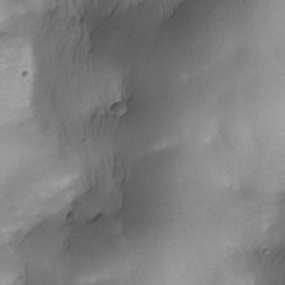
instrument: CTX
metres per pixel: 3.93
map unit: Nhe
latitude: -34.3117
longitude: -143.5560
